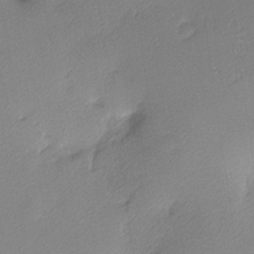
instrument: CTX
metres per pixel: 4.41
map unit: Nhu
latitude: 2.1766
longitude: -75.5938
